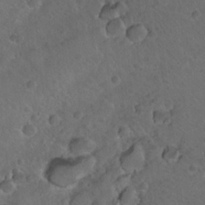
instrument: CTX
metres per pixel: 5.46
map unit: Nhu
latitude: 17.9717
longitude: -32.9892
